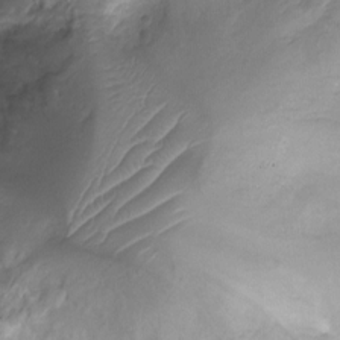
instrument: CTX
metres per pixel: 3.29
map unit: Ht
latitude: -9.6911
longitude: -20.2523
